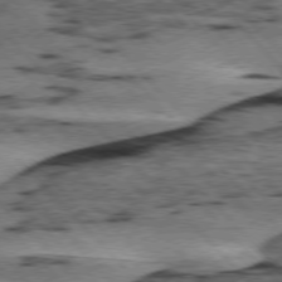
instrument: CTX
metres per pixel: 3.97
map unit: lApd
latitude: 76.1955
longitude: -78.3468
